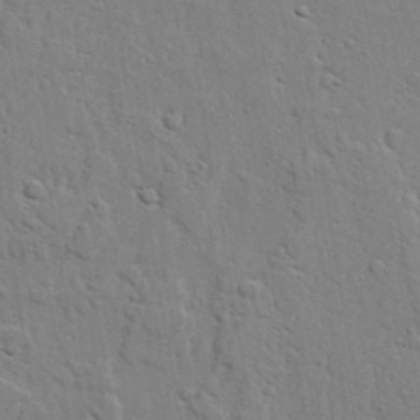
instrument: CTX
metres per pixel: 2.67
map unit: lAvf
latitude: 22.5735
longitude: -110.2901
